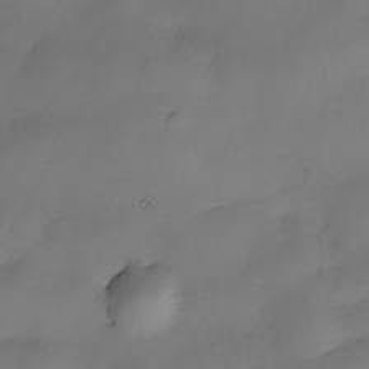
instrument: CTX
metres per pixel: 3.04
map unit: Nhe
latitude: -34.7841
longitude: -144.0255
